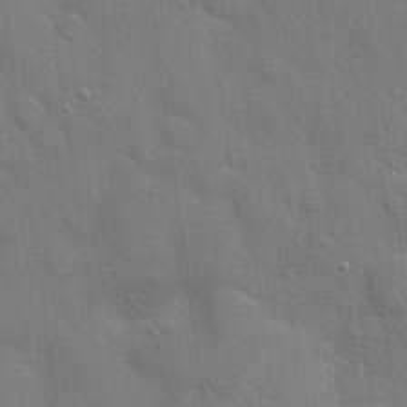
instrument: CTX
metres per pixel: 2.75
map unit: Hto
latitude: 21.3293
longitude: -51.9528
